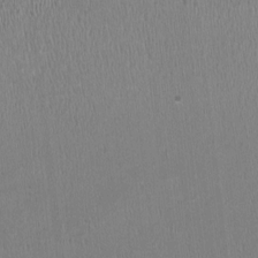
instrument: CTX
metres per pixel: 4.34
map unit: HNhu
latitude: -3.2942
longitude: -3.8772
